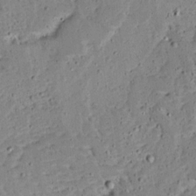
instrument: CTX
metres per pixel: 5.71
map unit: Ave
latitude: 13.8206
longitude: -138.7624
